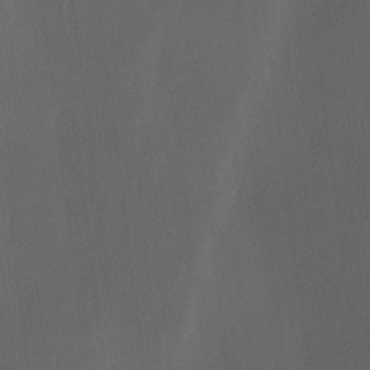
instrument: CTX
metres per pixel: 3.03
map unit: Ave
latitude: -6.9919
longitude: -122.1578
